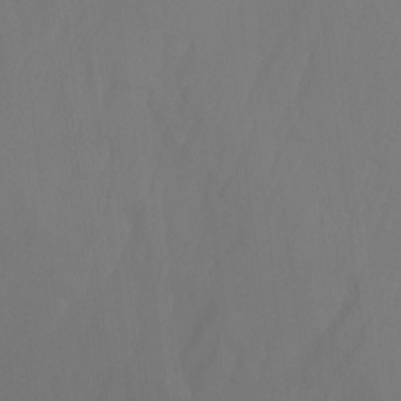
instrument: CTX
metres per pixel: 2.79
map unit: Nhu
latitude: -14.1606
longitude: -55.6694
